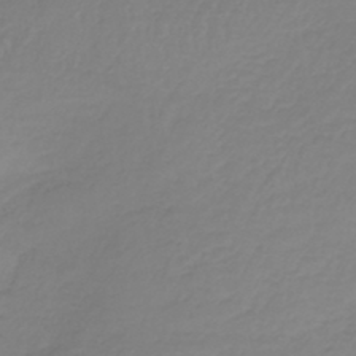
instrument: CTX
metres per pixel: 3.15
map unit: lHb
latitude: -36.8408
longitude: 61.7289
